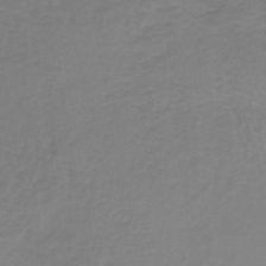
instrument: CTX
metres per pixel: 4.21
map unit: lHb
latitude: -38.0850
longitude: 60.5385
